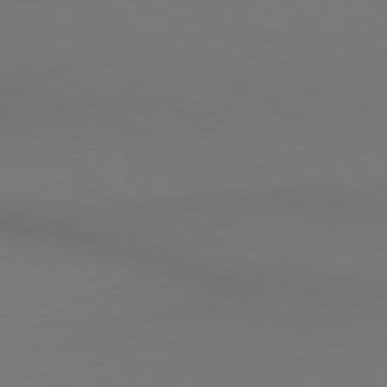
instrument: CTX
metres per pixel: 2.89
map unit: lApd
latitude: 80.4979
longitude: 154.3306
